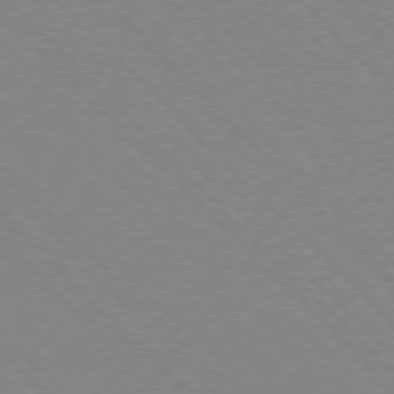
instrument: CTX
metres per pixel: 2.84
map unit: Ap
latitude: -77.3888
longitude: -66.8191
